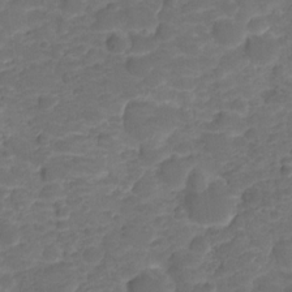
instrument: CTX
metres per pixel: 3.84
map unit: HNhu
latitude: -20.9730
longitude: 85.1620
